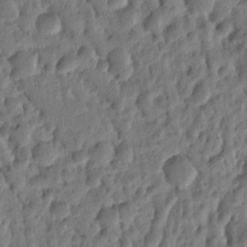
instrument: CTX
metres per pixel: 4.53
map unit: Ht
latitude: 10.4412
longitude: -76.5356
